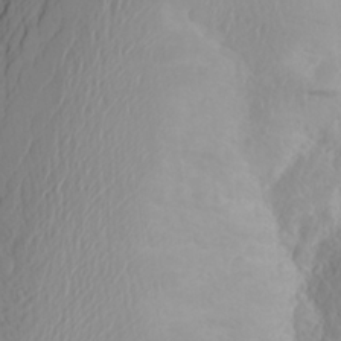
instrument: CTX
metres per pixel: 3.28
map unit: Aa
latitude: 25.8961
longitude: -146.8758
